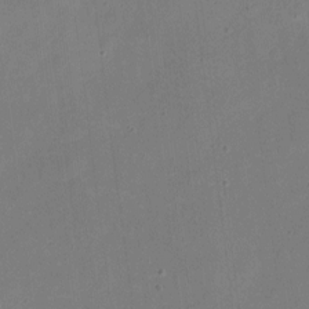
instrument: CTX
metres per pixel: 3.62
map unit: eHh
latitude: 4.8191
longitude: -66.1766
